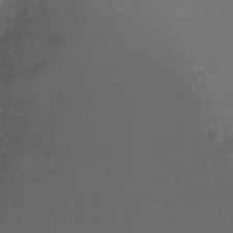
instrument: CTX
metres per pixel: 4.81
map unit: Ht
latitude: -6.6140
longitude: -29.0836
